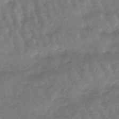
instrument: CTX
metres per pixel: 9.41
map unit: lHb
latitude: -47.8422
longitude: 77.5210
